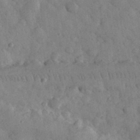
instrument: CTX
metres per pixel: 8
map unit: eHh
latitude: 33.3671
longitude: -68.8191
